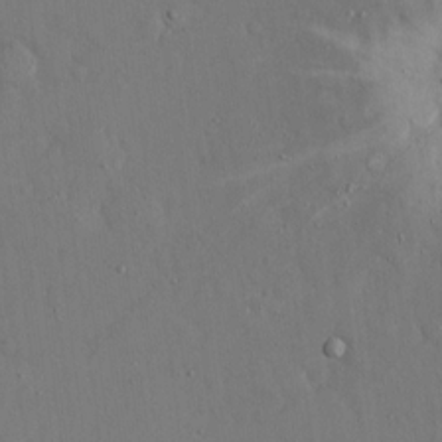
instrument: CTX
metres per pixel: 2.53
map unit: eHh
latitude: 15.9339
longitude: -70.8758
